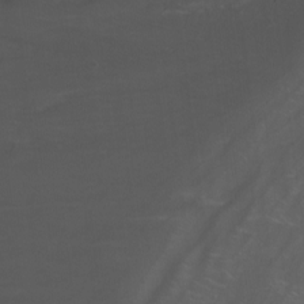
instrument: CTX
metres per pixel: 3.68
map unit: Nhu
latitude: -13.1809
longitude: -63.3293
